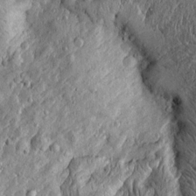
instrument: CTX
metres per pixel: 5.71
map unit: Htu
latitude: -4.4629
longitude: 157.3510
